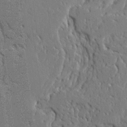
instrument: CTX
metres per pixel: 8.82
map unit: Ave
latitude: 24.0255
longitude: -130.3279
